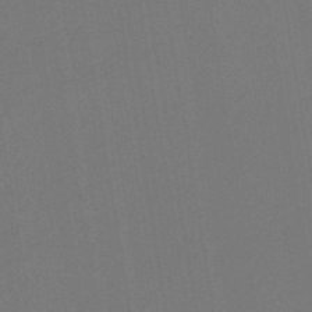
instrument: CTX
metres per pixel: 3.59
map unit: eHb
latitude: -49.4455
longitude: 84.3306
